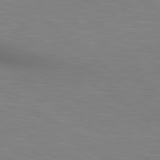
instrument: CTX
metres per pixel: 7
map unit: lApd
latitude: 80.3089
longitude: 124.8786
